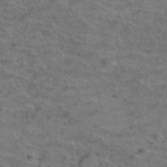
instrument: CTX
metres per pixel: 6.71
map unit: Hto
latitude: 38.9514
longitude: -43.5938
